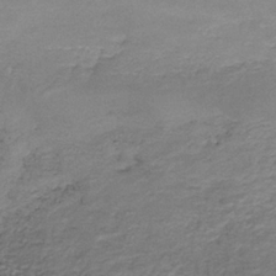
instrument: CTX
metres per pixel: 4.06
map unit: HNb
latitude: -34.4629
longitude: 62.1228
